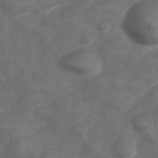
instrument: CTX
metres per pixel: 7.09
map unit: Hve
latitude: 33.0458
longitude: 151.6533
